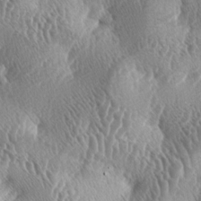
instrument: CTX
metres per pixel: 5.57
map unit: lAa
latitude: -5.5210
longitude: -128.7624
